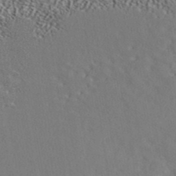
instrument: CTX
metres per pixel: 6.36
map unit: ANa
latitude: 41.4237
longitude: 49.3132
